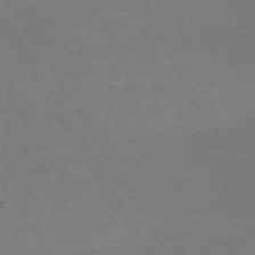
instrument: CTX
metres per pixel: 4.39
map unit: Hpe
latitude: -72.7463
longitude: 9.6155
